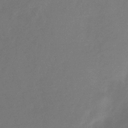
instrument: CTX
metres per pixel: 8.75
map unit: eHb
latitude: -30.8597
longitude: 72.8408
